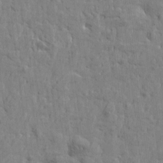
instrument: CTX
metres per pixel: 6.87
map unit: Htu
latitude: -2.4817
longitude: 179.9745
